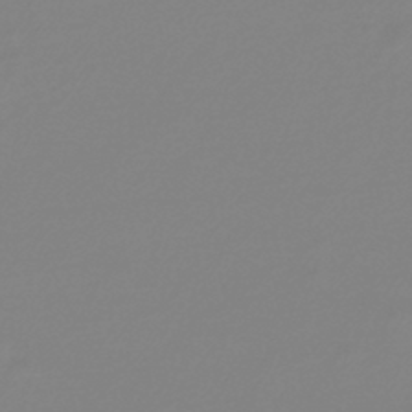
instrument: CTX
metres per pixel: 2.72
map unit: lHb
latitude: -44.1417
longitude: 75.4266
